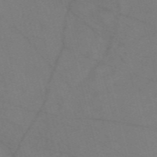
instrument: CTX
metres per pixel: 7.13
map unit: Nve
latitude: -57.8800
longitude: 50.9920
